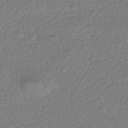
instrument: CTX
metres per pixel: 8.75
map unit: HNhu
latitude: -43.5210
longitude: 97.8234
